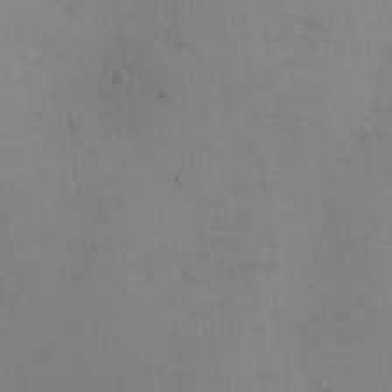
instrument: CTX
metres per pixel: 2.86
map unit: eHh
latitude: -5.5966
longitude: -80.4412
